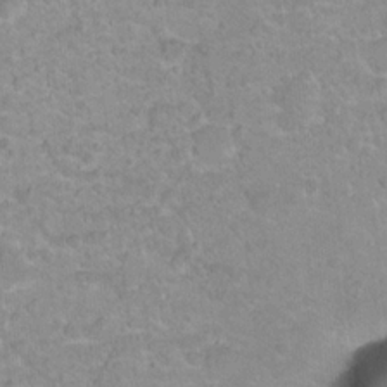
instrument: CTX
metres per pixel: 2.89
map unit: Hto
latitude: 16.3656
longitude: -38.9325
